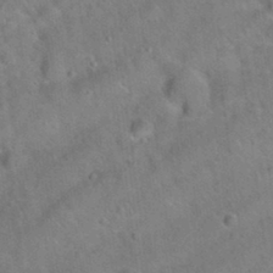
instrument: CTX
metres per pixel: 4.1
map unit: Hto
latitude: 20.5924
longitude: -50.0822
